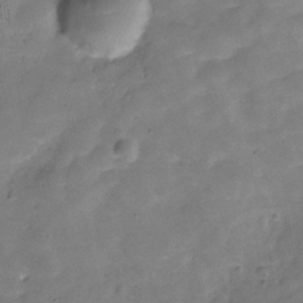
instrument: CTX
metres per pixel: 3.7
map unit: Hve
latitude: -30.4251
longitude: 92.2362
